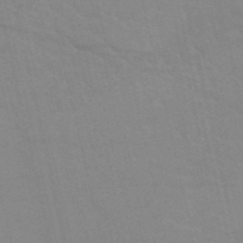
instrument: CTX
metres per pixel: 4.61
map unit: HNb
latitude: -52.8974
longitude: -45.0458
